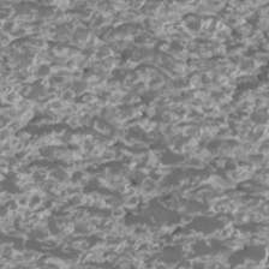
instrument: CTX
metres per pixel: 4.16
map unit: Htu
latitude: 3.0836
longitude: -20.6869
